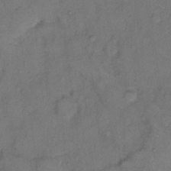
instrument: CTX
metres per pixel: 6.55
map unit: Hto
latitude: 8.6302
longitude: -62.0444
